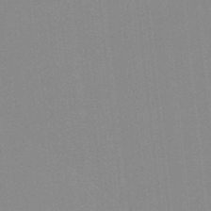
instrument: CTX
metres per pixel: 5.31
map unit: lHb
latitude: -48.4629
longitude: 81.1053
